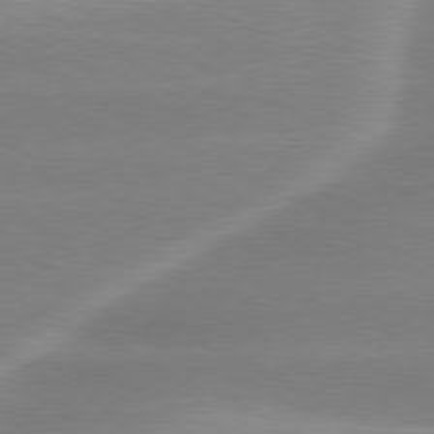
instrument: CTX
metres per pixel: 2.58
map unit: lApd
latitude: 79.7639
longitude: -115.9150
